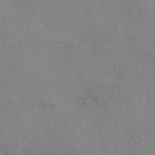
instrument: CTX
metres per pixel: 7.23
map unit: eAb
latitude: 49.8016
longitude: 120.8597
